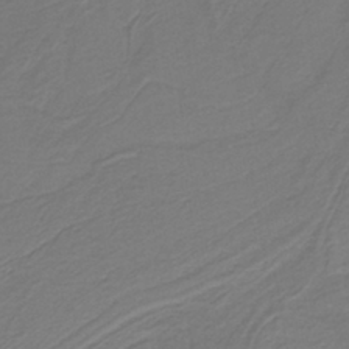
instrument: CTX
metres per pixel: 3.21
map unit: HNb
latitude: -39.0109
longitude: 53.4454
